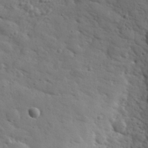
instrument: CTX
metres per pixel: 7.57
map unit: eHh
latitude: 30.3279
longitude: -69.0270
